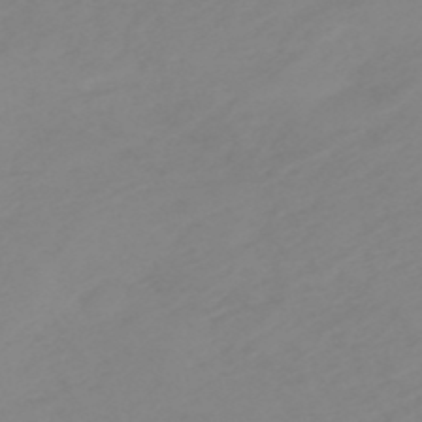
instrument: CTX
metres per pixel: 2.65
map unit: eHb
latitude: -49.1809
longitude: 84.5006
